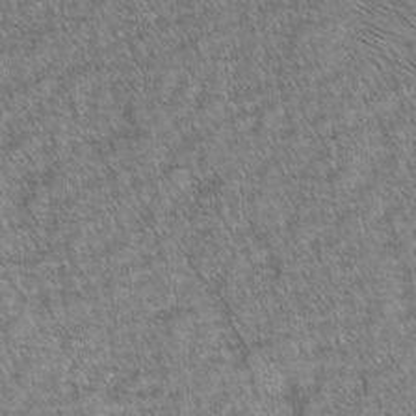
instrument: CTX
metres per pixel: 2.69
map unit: lAvf
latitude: -2.5195
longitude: -113.4426
